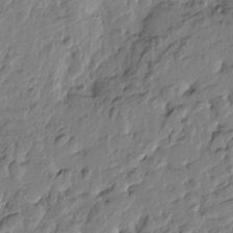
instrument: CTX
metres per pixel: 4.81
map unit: Htu
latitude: -3.9178
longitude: 178.5196
